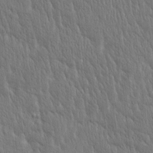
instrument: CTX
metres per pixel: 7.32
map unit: Htu
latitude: -4.1039
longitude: 174.4440
